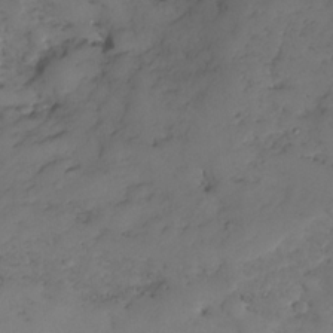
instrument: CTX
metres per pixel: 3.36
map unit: Nhe
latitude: -34.9542
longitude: -144.1955
